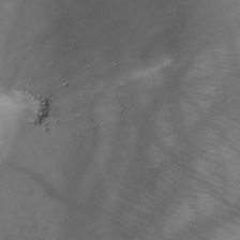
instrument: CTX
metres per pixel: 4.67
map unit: HNb
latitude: -45.6911
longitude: -41.0836
